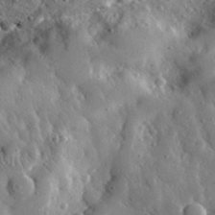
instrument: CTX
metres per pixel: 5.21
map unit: lHvf
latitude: 33.4426
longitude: -84.8380
